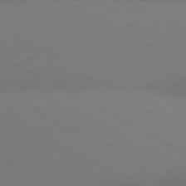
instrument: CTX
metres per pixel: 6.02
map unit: lApd
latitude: 80.6301
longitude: 127.9178
